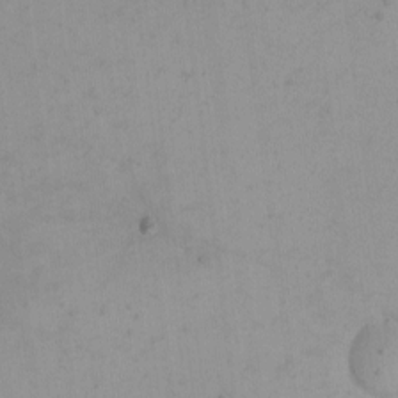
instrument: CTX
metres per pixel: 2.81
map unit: eHh
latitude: -2.0283
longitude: -79.5560
